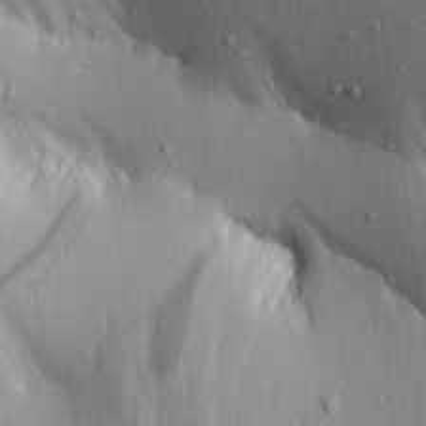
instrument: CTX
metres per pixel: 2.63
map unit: Aa
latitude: 19.4615
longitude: -147.2537
